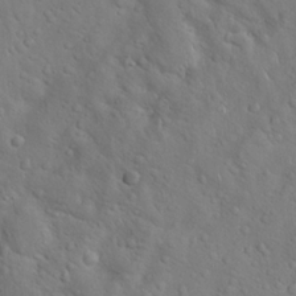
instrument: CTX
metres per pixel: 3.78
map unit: Hto
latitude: 17.4993
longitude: -53.2159
